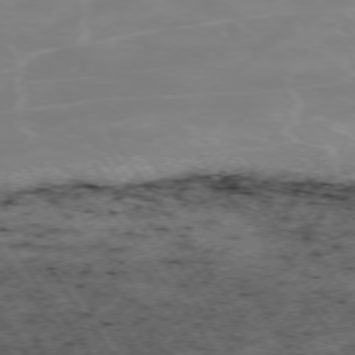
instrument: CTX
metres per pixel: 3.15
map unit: Hpe
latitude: -74.2740
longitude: 4.5007
